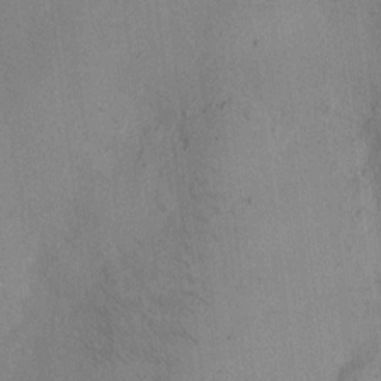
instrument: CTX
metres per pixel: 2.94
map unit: Hto
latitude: 11.6505
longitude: -59.3482
